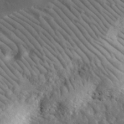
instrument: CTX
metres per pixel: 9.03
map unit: lHvf
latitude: 35.3859
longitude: -86.5546
